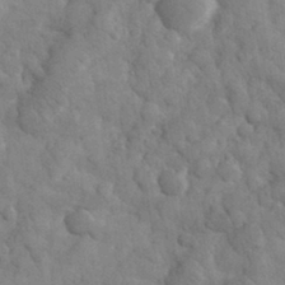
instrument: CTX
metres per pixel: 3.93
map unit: eHh
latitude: 32.4790
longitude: -68.9892
